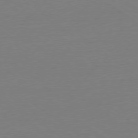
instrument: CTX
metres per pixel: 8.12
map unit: Ap
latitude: -78.7841
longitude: -98.1388
